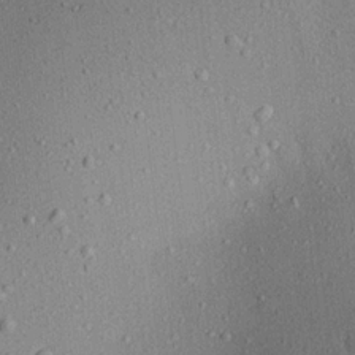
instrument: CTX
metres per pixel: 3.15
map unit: Aa
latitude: 21.7828
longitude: -143.3860
